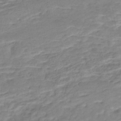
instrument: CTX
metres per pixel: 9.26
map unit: Nhe
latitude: -46.6518
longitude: 152.7274
